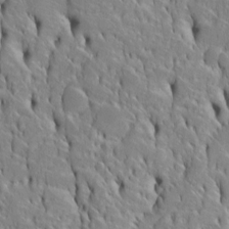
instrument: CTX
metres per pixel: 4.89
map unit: Htu
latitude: -4.8408
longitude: 152.3684
